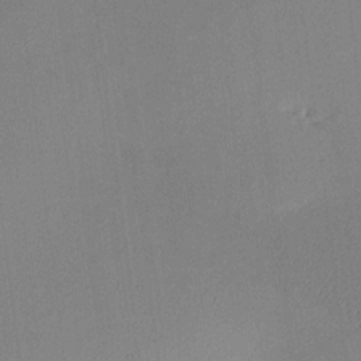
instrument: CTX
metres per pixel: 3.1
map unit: HNhu
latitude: 9.6505
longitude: 15.0865
